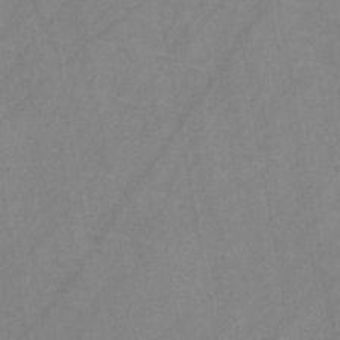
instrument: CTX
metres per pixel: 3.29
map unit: HNb
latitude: -44.8219
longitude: -40.8191
